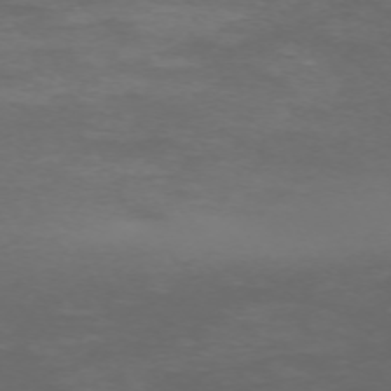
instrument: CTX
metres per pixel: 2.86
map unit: Hpe
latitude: -70.4818
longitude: 11.7856
